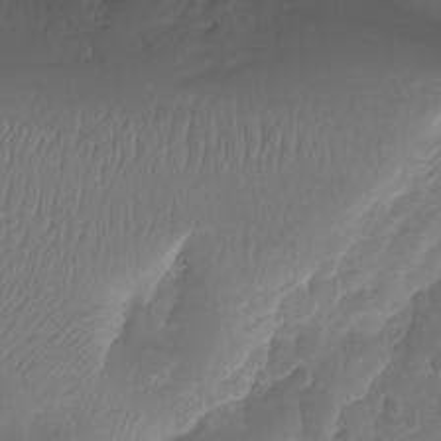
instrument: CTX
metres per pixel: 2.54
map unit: Ht
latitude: -14.6330
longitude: -57.2914
